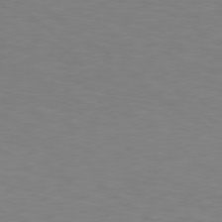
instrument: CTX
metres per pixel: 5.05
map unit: Hpe
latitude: 78.9136
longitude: -162.3279
